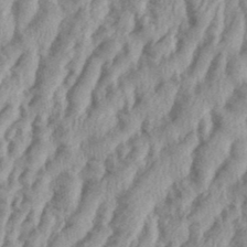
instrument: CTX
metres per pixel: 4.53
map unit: eHh
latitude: 36.1389
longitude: -137.5371
